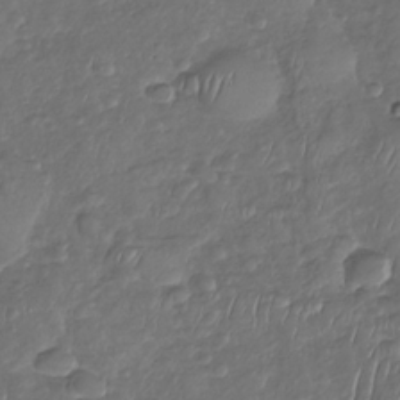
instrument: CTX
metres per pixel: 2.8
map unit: Nhu
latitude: -30.8975
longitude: -61.1970
